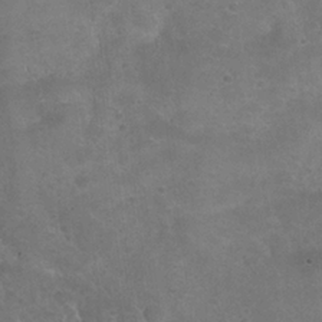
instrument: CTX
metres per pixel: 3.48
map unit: Nhu
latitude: 24.5923
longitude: -51.8394
